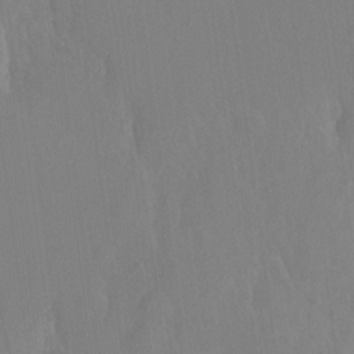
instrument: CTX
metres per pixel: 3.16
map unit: Hto
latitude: -8.1228
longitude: -41.2914
